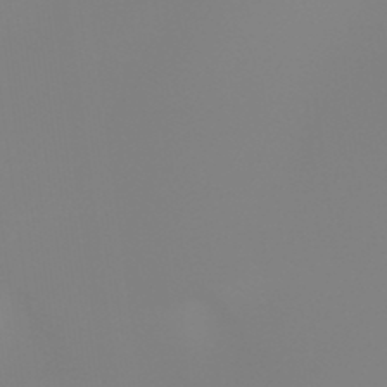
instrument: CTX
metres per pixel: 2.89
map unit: lHb
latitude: -45.1053
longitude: 79.0864
